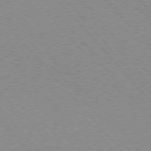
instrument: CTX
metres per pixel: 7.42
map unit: lApd
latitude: 76.2711
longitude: -86.2900
